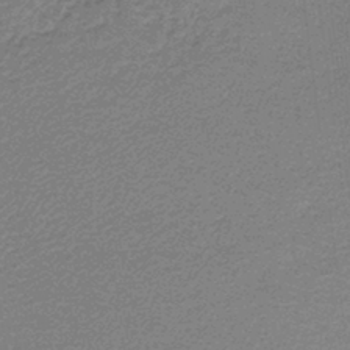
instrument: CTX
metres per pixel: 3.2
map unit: lHb
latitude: -43.7288
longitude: 66.3495
